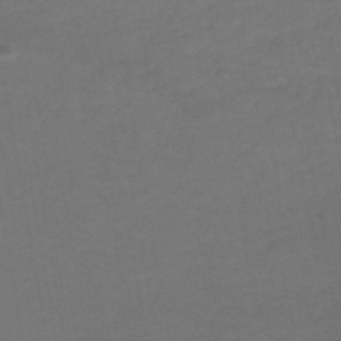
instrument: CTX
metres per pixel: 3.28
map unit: HNhu
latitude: -49.2754
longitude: 99.9178
